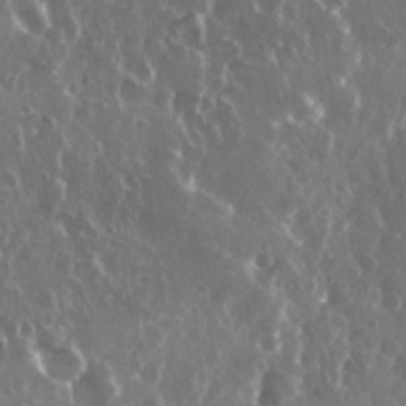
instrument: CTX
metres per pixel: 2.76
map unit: eHh
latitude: 33.7828
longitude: -58.3089
